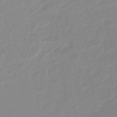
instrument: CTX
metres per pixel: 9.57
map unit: lHb
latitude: -44.1228
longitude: 79.0864
